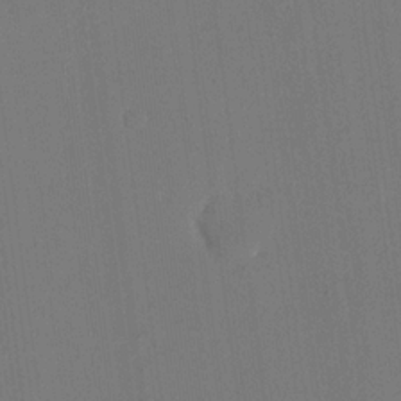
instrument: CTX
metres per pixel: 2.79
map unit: eHh
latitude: 18.4979
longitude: -67.7071
